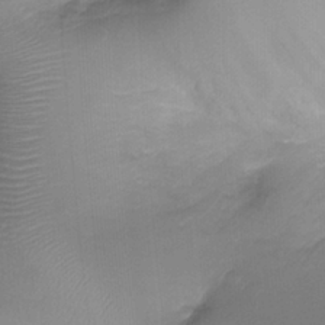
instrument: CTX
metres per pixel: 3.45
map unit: Ht
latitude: -18.0850
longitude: -44.6490
